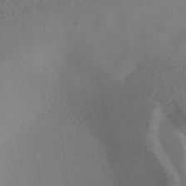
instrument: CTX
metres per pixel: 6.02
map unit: HNhu
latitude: -41.6533
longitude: 101.4832
